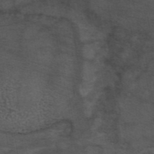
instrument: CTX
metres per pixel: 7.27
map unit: eAb
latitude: 43.7072
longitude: 106.6897
